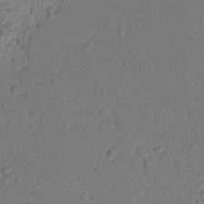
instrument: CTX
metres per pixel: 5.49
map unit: lAvf
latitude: 8.3278
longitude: 166.3117
